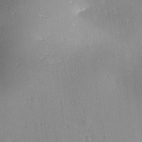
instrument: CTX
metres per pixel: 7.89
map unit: lAa
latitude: -10.2928
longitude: -124.4223
